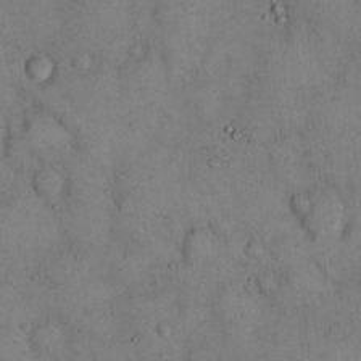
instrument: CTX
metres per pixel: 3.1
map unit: Hto
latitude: 14.3279
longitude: -60.2522
